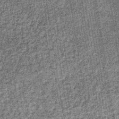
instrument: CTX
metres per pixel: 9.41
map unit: lHb
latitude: -37.8422
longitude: 64.8219
